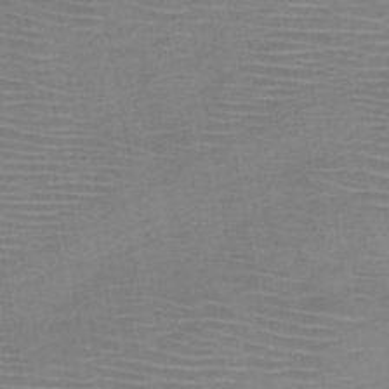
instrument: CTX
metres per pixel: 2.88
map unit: HNb
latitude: -46.4629
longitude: -40.5545
